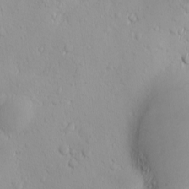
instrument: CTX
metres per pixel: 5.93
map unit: Ave
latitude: -10.6896
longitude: -121.3104
